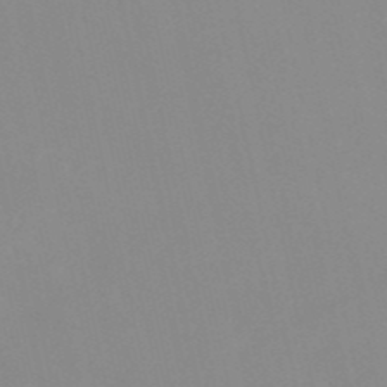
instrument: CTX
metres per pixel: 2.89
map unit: HNb
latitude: -52.5384
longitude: -50.6679
